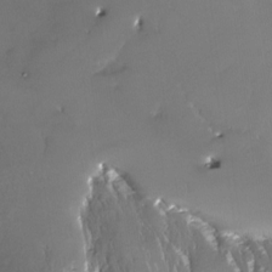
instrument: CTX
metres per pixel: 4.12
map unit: Nhe
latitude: -27.5588
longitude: -110.5168
